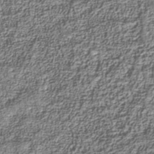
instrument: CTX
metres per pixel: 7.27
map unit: Nhu
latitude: -39.8423
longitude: -85.5560
